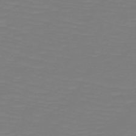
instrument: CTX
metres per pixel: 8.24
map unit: HNb
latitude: -49.5588
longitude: -50.5356
